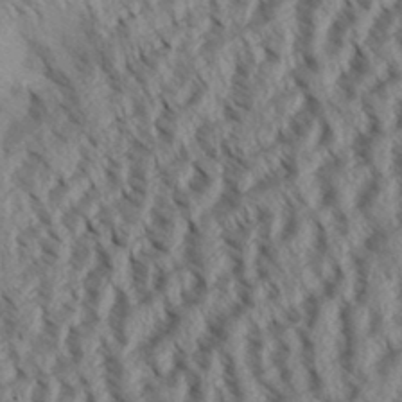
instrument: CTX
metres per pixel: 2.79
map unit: eHh
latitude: 33.9150
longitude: -139.7261
